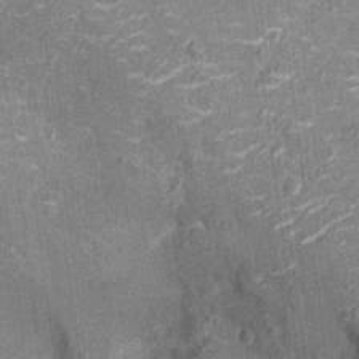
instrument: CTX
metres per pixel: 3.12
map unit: Nhu
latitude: -14.3684
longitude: -23.7072
